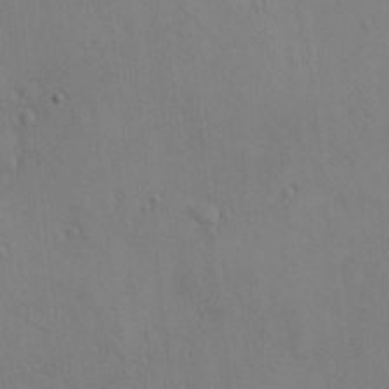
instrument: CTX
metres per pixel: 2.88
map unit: eHh
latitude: -9.1620
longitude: -67.0836
